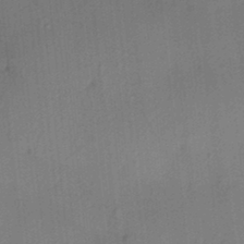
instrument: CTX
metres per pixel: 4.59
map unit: HNhu
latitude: 13.2348
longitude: 10.5952
